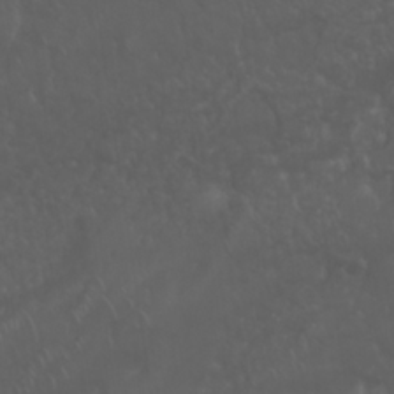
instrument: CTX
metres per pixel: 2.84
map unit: Nhu
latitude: 23.5749
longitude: -61.7449
